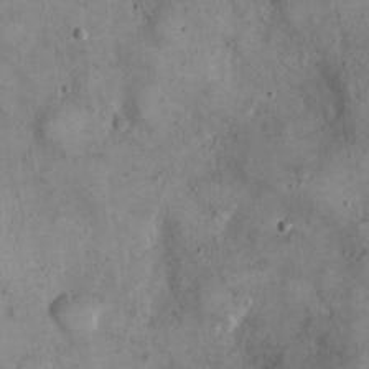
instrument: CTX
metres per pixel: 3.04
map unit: eHh
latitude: 22.1011
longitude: -60.8758
